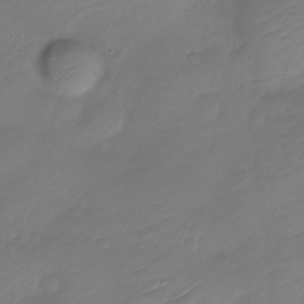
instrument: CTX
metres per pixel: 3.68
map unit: Nve
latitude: -17.9745
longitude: 106.6330
